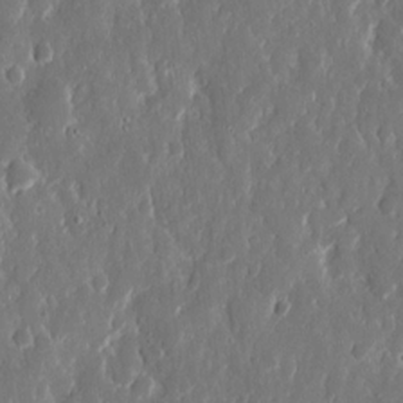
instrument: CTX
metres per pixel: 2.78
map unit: eHh
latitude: 12.9325
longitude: -72.1956
